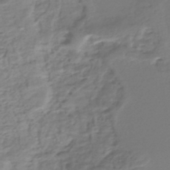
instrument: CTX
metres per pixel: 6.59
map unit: Nhe
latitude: -48.6519
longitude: -172.6868
